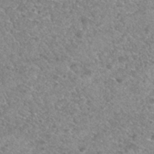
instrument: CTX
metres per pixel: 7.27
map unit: Nhu
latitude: 30.4979
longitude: -48.6490
